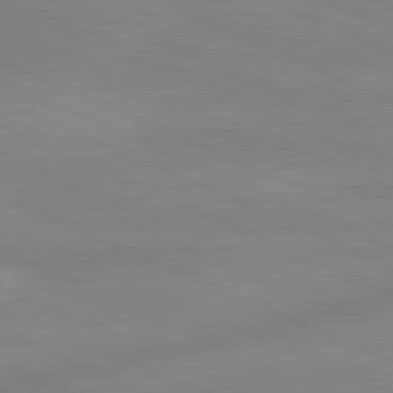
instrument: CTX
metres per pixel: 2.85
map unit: lApd
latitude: 81.4993
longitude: -173.6693
